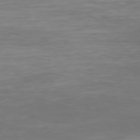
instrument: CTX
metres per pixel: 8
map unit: Hpe
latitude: 74.4223
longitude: -124.9324
